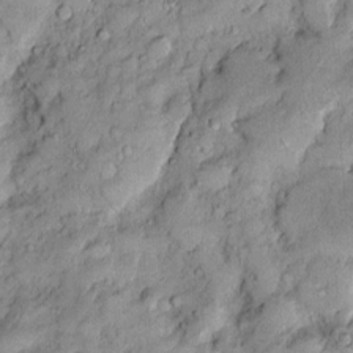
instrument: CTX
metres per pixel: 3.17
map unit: Htu
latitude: -6.2550
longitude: 158.5574
